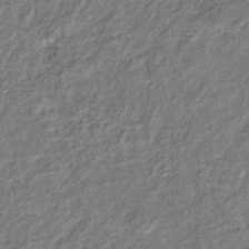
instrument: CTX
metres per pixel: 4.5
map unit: eHb
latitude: -38.1984
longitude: 76.3495
